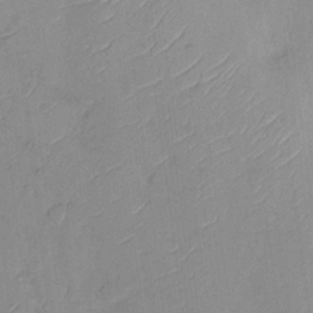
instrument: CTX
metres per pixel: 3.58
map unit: Hto
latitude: 6.3278
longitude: -61.4048
